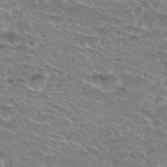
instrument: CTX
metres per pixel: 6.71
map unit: Nhu
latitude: 29.9906
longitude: -49.1592
